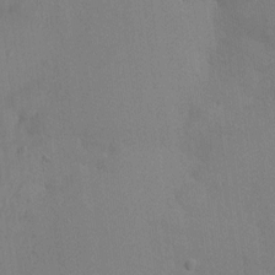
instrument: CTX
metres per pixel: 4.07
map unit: HNhu
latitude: 6.5735
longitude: -3.2915
